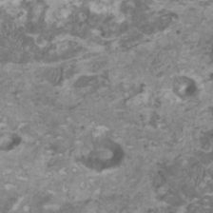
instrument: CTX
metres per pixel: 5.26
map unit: HNhu
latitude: 1.3103
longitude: -0.5734
